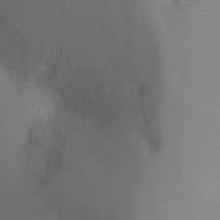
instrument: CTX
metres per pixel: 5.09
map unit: Ht
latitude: -3.9745
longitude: -28.1200
